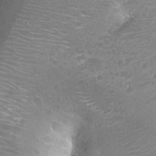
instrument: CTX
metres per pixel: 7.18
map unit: Nhu
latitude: 26.5735
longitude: -53.8206
